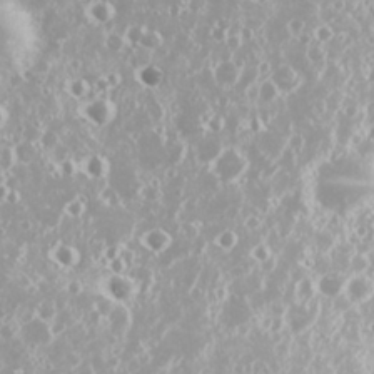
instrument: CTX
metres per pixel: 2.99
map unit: Nhu
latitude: 26.8002
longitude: -60.3089
